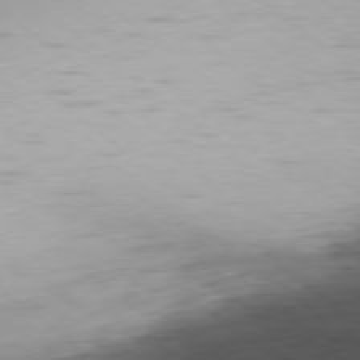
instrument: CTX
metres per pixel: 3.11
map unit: Ap
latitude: -78.9730
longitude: -59.6883
